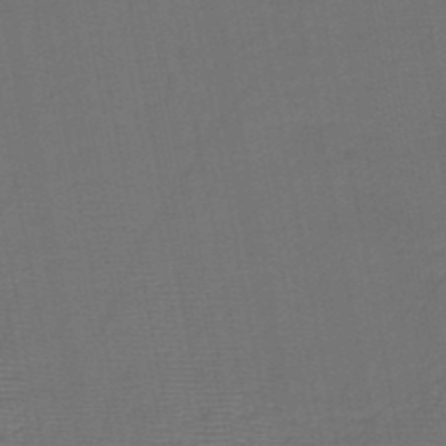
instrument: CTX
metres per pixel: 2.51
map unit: HNb
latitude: -47.8422
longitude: -40.2144
